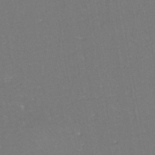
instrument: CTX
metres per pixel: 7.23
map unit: eHh
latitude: -44.6896
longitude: -28.8380
